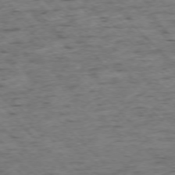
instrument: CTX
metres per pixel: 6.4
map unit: Ap
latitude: -76.5196
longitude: -86.9702
